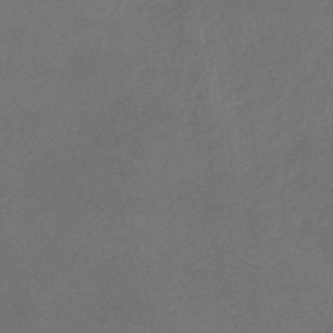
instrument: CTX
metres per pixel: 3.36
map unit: lHb
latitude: -38.2362
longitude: 73.4076
